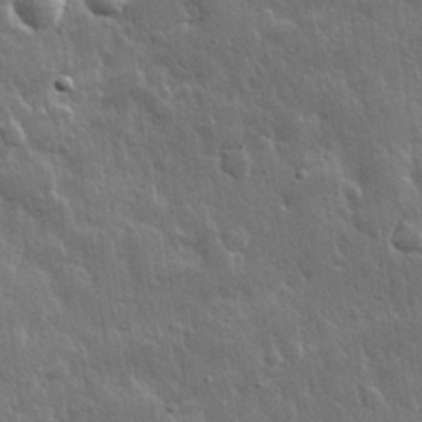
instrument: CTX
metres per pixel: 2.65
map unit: eHh
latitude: 31.6127
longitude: -79.2915
